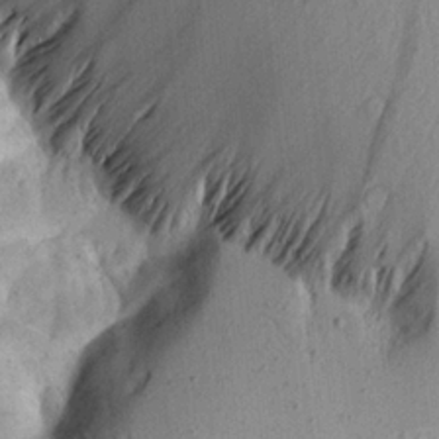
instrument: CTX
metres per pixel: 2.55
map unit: Aa
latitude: 19.6316
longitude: -146.2145
